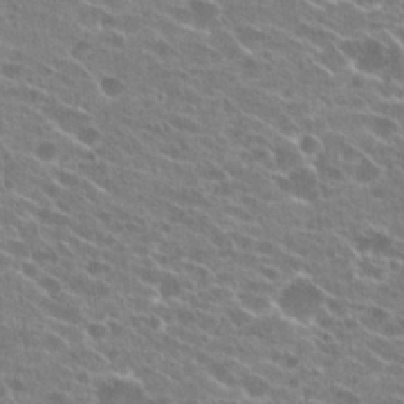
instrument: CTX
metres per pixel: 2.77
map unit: Hto
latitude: 24.4978
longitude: -43.1781
